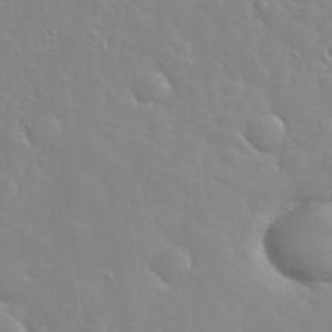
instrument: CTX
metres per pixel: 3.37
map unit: eHh
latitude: 35.6882
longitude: -60.0633
